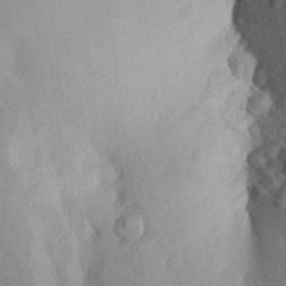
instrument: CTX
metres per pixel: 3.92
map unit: Aa
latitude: 28.3278
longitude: -148.1011
